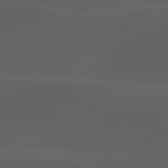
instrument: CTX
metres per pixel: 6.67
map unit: lApd
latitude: 80.0633
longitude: -89.8584
